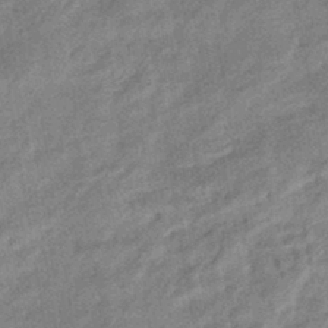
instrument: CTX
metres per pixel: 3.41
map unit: eHb
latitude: -40.8219
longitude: 81.9556
